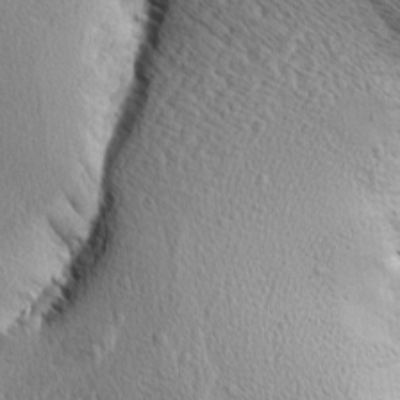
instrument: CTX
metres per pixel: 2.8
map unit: Aa
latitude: 7.3671
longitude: -137.8017
